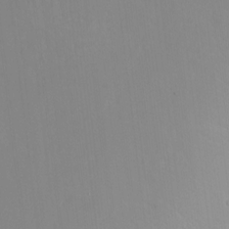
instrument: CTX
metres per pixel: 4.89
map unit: Hto
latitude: -14.0661
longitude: -41.6504
